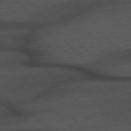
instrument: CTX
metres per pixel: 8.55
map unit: Hpe
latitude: 76.4979
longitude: -157.7827
